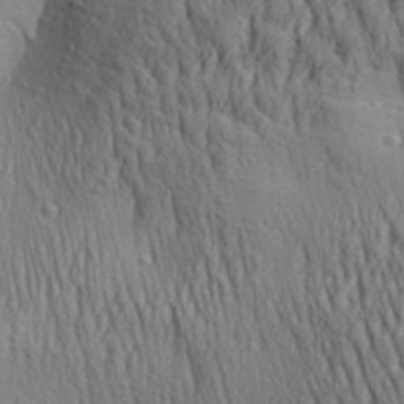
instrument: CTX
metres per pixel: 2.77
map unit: Aa
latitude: 29.8772
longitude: -139.1025
